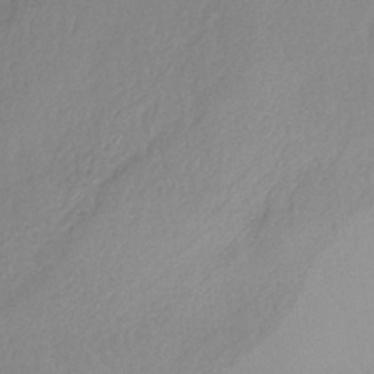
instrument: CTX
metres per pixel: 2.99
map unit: lHb
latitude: -34.8408
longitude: 69.5210
